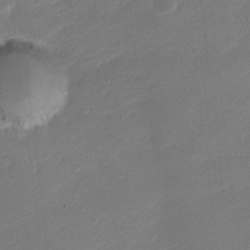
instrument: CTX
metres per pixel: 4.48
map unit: Ht
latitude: 1.1025
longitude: -34.8002
